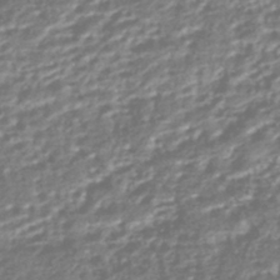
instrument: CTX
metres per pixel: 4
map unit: HNhu
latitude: -44.5952
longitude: 97.8234
